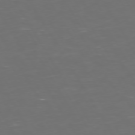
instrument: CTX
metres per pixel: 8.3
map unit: Hpe
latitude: 72.2523
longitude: -126.7435
